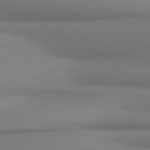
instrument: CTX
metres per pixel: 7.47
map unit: lApd
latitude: 81.0647
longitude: 178.3117
